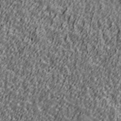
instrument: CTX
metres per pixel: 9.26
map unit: Ave
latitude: 41.6504
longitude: -113.5182
